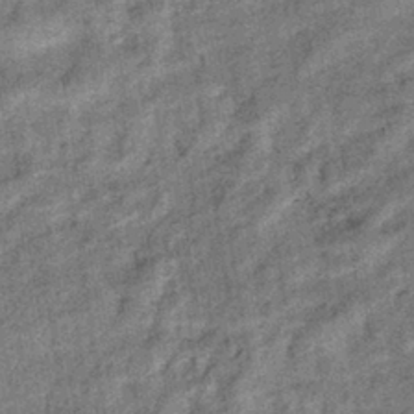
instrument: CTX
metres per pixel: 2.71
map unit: eHb
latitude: -39.5210
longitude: 79.2754
